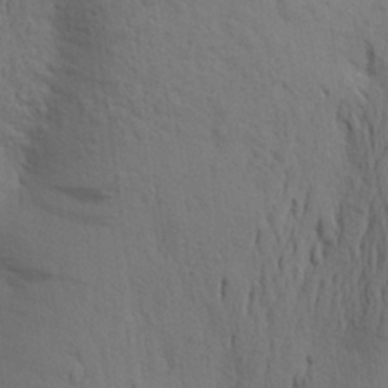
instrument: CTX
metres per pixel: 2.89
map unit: Aa
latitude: 24.9702
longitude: -148.8758
